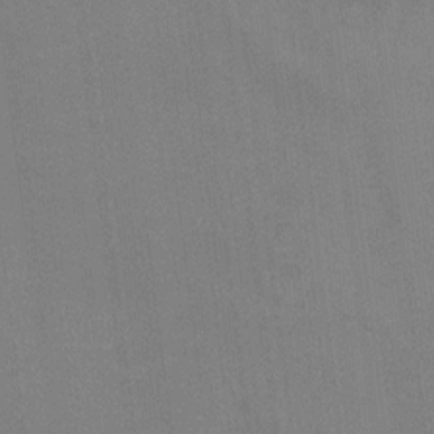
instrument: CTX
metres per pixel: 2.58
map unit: Hto
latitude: -0.4251
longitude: -33.4426
